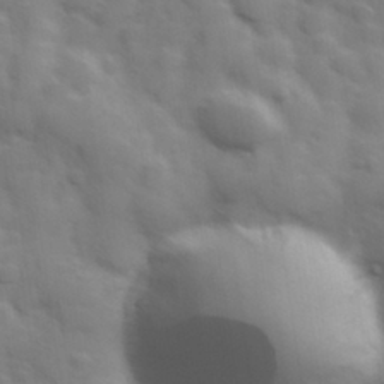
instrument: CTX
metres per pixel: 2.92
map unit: Hve
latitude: 31.2915
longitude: 150.6329
